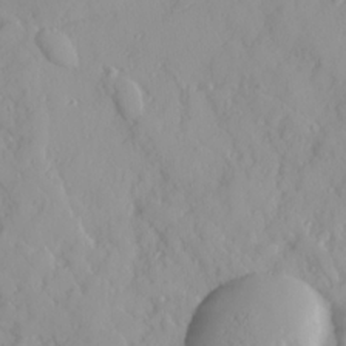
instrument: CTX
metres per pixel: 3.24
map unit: Ave
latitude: 16.4412
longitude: -129.4804
